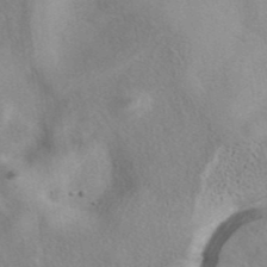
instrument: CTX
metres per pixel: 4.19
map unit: eAb
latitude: 40.8946
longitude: 104.3495
